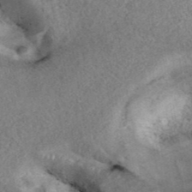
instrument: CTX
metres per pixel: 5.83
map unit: ANa
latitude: 40.5734
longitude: 18.2362
